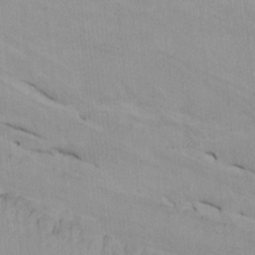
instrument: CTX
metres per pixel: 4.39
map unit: Htu
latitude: -7.1053
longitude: -68.4601
